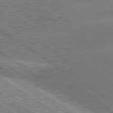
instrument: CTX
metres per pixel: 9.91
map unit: lApd
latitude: 80.1956
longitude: -151.2159
